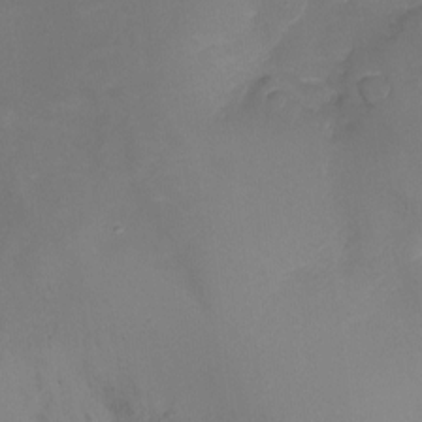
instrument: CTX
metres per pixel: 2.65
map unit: Nhu
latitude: -17.8045
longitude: -45.3104
